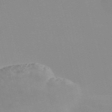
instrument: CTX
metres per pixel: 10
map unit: Nve
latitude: -57.1809
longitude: 59.7477
